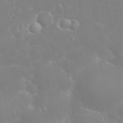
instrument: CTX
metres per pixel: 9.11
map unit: eHh
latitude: 32.3467
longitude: -60.5734
